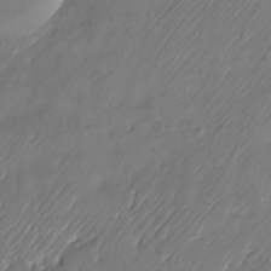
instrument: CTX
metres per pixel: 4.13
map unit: Nhu
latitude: -22.0850
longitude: -72.0255
